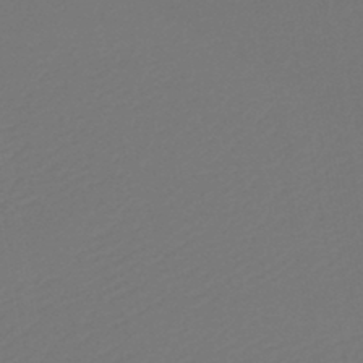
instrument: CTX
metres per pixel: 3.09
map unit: lHb
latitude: -46.0661
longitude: 59.9178
